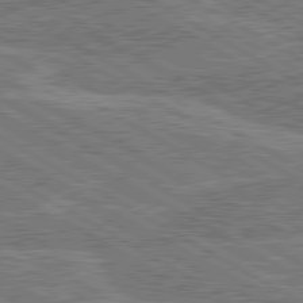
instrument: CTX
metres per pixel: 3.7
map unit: lApd
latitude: 80.5357
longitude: 119.4077
